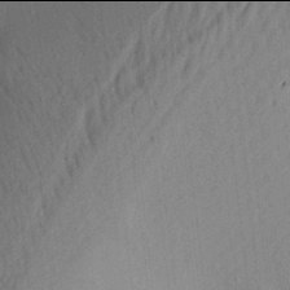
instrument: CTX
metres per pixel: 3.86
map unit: Aa
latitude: 21.9906
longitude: -147.6694
